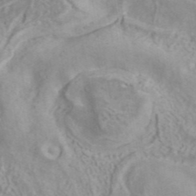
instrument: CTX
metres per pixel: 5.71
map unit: ANa
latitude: 41.0458
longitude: 15.2943
